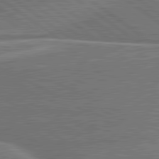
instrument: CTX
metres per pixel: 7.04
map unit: lApd
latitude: 81.3671
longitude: 141.4454
